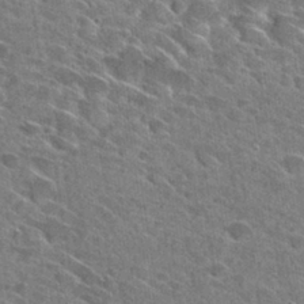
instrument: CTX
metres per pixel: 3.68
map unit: Hto
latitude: 28.6301
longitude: -45.3104
